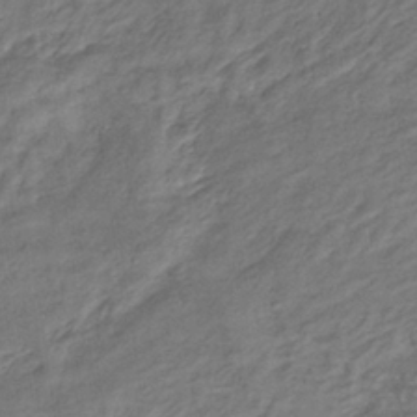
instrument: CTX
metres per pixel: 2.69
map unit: eHb
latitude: -37.9556
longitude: 75.8990
